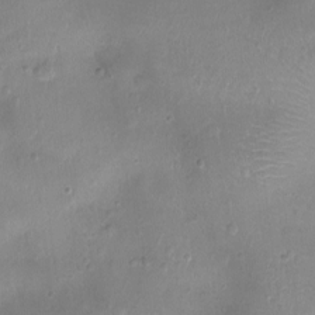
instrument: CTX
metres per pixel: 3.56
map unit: Ht
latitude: -8.4440
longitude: -21.0837
